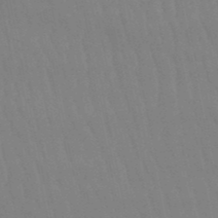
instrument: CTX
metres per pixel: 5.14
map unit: lHb
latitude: -50.3306
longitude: 70.9920
